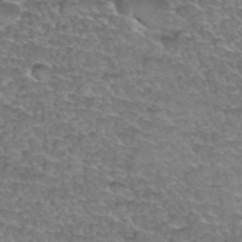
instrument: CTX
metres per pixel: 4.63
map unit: Hto
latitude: 35.1403
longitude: -45.0647
